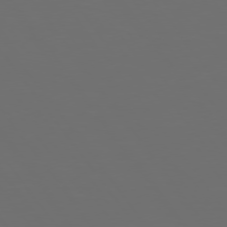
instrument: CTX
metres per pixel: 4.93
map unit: Hpe
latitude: 74.7813
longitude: -124.8569
